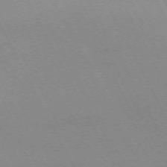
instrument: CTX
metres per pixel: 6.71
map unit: Hpe
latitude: -71.3132
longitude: 8.9164
